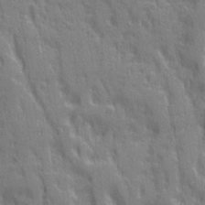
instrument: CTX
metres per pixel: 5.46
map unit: Ave
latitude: 20.2901
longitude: -133.1970
